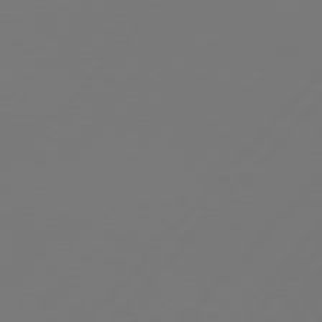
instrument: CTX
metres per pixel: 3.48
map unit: Hpe
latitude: 76.5545
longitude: -137.9339
